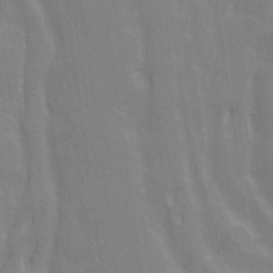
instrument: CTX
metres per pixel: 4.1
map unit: Ave
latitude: 21.2159
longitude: -134.3089
